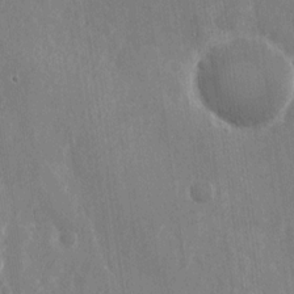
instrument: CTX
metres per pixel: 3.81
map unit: Nhu
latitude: -28.5385
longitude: -80.1767
